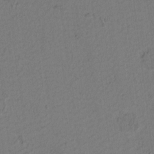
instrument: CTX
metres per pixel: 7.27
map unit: lAvf
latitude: 9.0648
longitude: 165.9556
